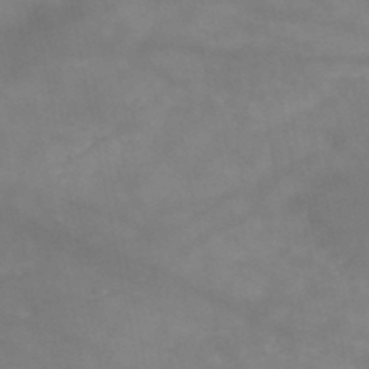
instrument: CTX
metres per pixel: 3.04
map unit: HNb
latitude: -48.9542
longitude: -38.8002
